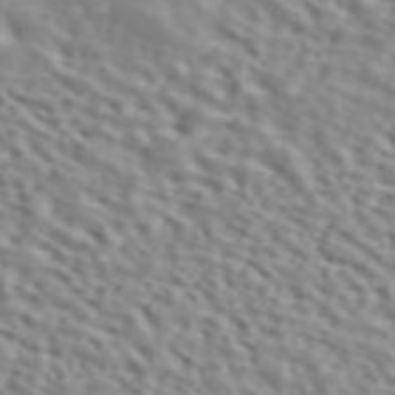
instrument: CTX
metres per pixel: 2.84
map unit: ANa
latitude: 45.6883
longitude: 49.2376
